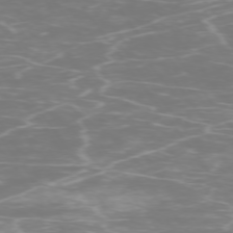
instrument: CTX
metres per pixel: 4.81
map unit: Ap
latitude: -74.5952
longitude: -76.0633
